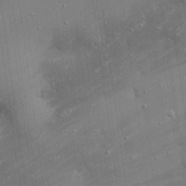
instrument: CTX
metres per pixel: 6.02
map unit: eHh
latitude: 24.9891
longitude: -89.2726
